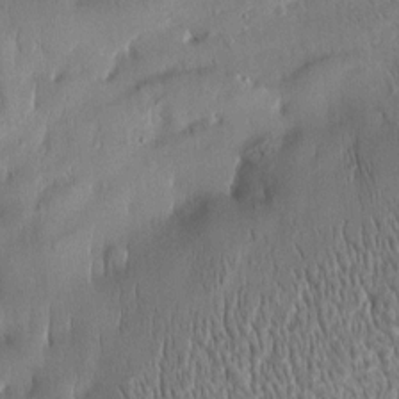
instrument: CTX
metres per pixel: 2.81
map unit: Htu
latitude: -5.1809
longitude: 174.6896
